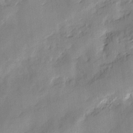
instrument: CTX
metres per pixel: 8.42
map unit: lAvf
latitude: 7.5560
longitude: 165.9745
